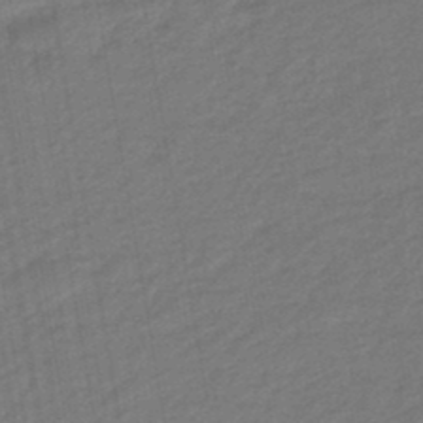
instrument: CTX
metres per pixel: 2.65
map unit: eHb
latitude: -46.9164
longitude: 88.0661
